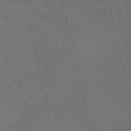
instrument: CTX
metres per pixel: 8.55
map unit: HNb
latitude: -52.5384
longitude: -40.9135
